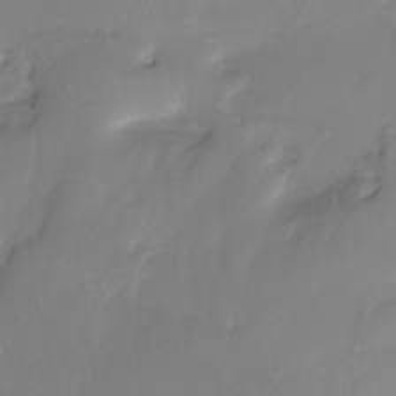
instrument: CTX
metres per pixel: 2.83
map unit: Htu
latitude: -13.5021
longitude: -49.3860
